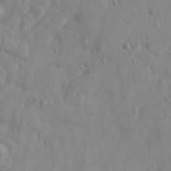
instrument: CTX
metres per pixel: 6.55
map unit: Ave
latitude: 22.1767
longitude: -130.9136
